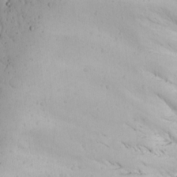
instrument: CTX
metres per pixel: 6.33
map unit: Ave
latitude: 15.3671
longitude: -140.5356
